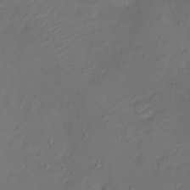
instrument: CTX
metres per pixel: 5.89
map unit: Ht
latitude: 0.1766
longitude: -34.8758
